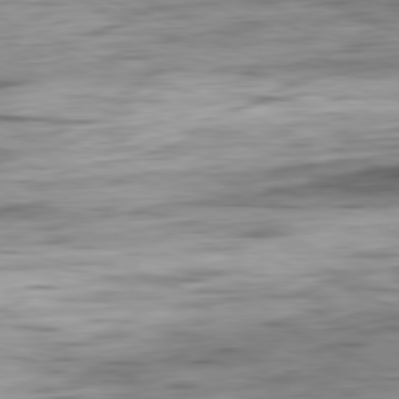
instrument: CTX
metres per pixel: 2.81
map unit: Ap
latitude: -81.6722
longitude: -70.1767
